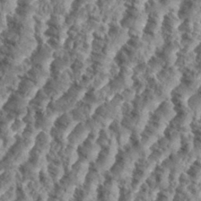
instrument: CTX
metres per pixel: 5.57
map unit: eHh
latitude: 35.2159
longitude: -137.1403
